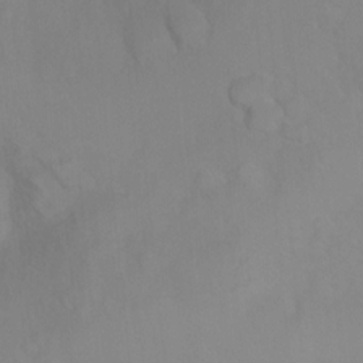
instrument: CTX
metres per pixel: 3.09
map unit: Ht
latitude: 3.4993
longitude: -28.8569
